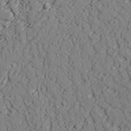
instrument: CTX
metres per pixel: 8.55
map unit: lAvf
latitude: 25.8016
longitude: -110.2145
